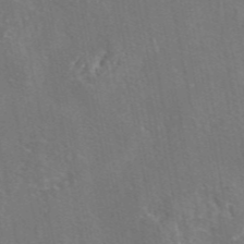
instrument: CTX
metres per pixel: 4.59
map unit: eAb
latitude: 46.1200
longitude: 107.7289
